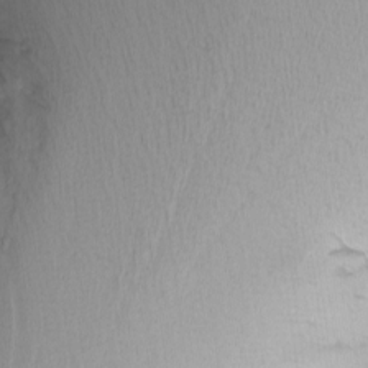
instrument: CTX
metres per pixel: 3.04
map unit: Nhu
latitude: -0.3118
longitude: -78.8002
